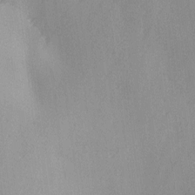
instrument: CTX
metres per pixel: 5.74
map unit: Ave
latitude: 2.8947
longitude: -111.7450
